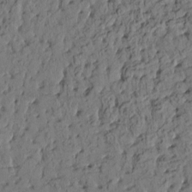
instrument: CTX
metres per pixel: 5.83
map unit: eHh
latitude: -1.9179
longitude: 17.5777
